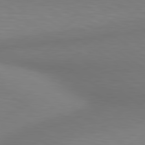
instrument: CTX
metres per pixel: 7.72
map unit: lApd
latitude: 80.3278
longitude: 121.5021
